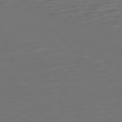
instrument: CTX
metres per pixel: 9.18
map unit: Ap
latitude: -79.7855
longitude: -54.8569
